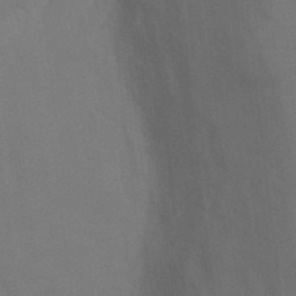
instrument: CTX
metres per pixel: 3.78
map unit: Ht
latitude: -5.8044
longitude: -26.7246
